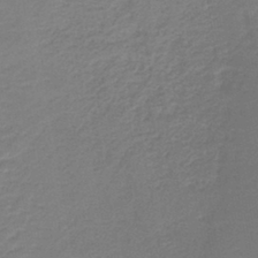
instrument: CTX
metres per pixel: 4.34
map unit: HNb
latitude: -40.7841
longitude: 51.2187
